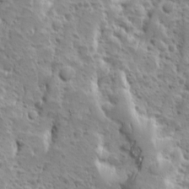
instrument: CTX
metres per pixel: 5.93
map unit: Ave
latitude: 10.2334
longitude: -104.8380
